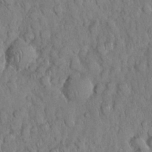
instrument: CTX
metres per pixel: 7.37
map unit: Nhu
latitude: 28.1389
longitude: -69.0081
